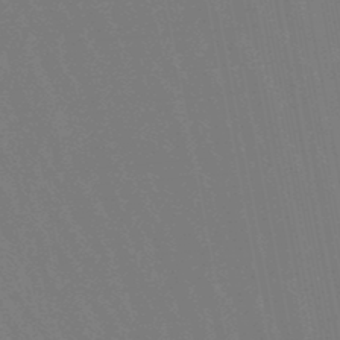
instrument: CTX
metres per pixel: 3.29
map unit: eHb
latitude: -47.1809
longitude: 80.3873
